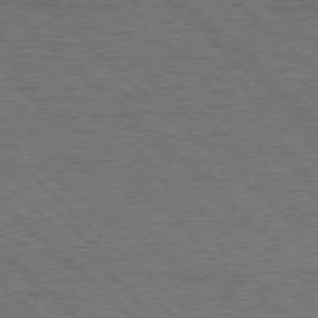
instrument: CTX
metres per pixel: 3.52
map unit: Hpe
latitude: 78.1200
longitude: -155.2159
